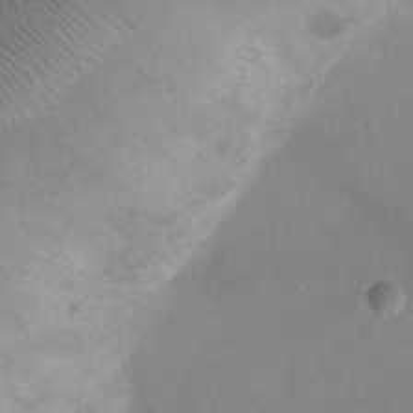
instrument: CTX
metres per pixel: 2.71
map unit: Ht
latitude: -2.0472
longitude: -19.7449
